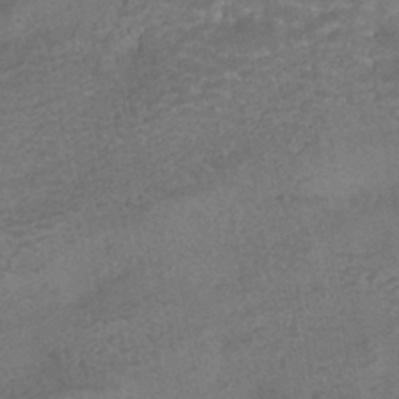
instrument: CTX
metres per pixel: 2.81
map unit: HNhu
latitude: -42.6707
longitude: 102.9542
